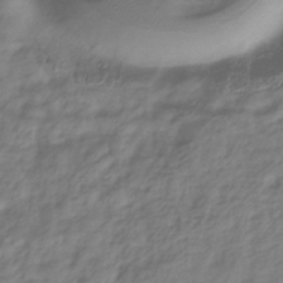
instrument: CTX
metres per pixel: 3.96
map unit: Hve
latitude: -33.5210
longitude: 90.3684
